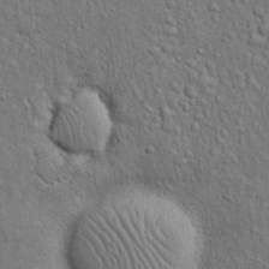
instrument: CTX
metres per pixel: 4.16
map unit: eHh
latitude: 19.6882
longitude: -61.5749
